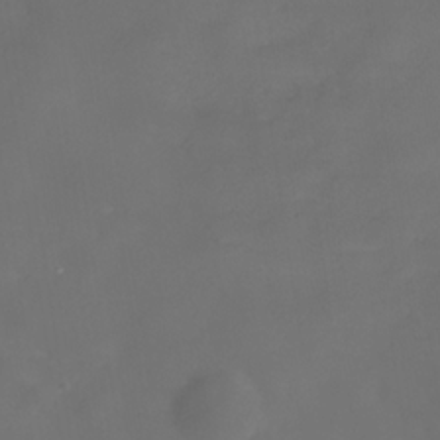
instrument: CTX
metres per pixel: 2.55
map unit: Nhe
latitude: -35.8233
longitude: -87.0080
